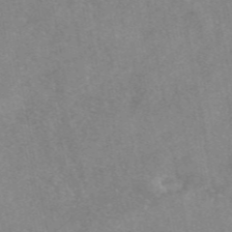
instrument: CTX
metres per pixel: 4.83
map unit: eAb
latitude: 47.3293
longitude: 122.8219
